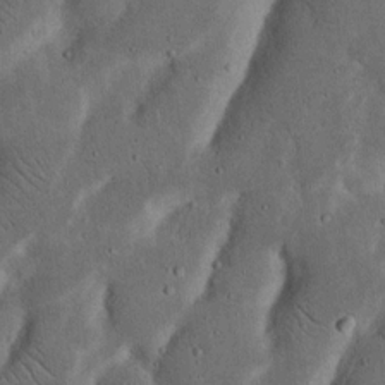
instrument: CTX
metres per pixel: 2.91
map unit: Nhu
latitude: 18.2333
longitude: -74.9703
